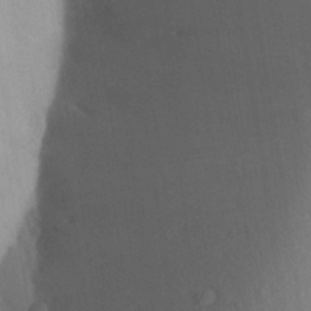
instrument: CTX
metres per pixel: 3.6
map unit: Aa
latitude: 25.9339
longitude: -147.9906
